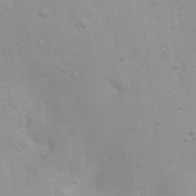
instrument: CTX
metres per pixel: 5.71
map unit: Ht
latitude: 3.5560
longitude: -22.6679
